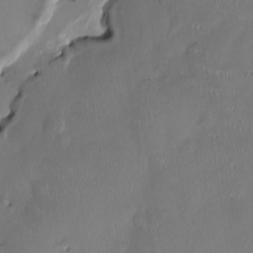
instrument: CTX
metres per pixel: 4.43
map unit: HNhu
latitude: 1.3859
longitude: -5.0080
